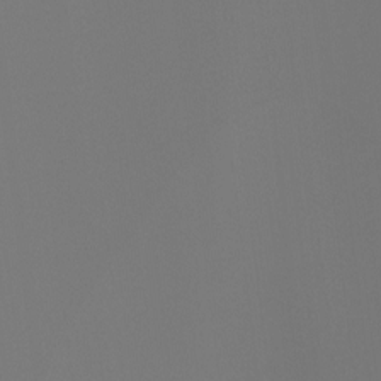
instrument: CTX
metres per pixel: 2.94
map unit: Ht
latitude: -4.2172
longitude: -61.0836
